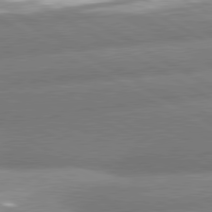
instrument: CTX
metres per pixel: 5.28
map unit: lApd
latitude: 80.7057
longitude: -163.0081
